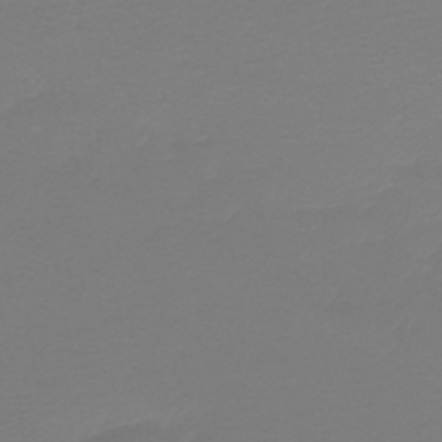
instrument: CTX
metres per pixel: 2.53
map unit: lHb
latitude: -45.0298
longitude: 63.7855
